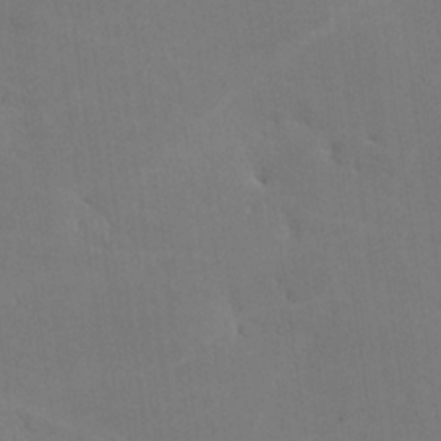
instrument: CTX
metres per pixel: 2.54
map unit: lHvf
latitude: -9.9367
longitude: -102.2711
